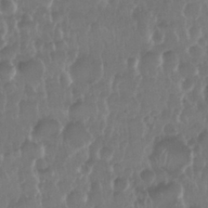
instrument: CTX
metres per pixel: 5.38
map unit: Nhu
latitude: 29.0458
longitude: -56.8568
